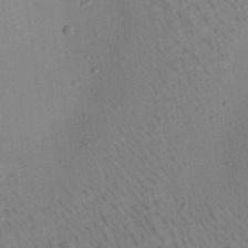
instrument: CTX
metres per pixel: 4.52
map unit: Aa
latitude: 22.4223
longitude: -139.1592
